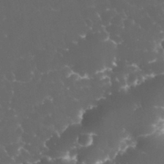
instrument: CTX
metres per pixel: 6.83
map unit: eHh
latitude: 33.1403
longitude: -63.2159
